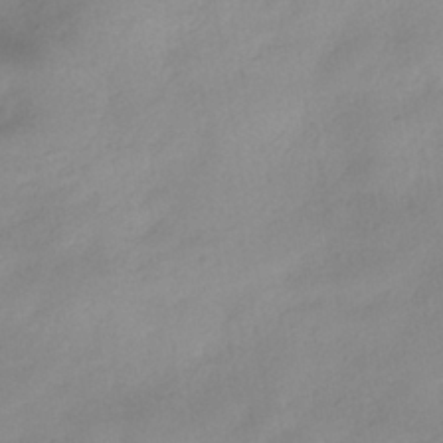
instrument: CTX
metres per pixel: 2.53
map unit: HNhu
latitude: -39.2376
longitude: 95.2753
